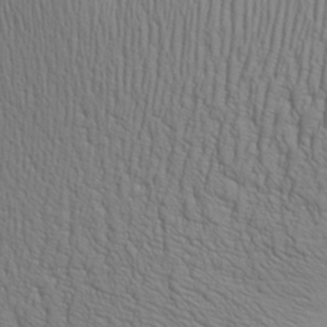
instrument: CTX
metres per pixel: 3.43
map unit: Aa
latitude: 28.1955
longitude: -138.5168
